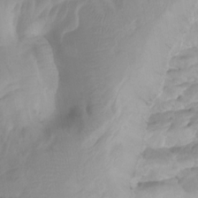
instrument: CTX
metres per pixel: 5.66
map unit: Nhu
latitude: -8.0094
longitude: -67.4615
